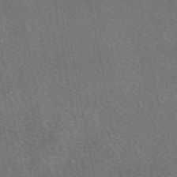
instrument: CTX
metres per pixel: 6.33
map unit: eAb
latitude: 49.1025
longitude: 112.9353
